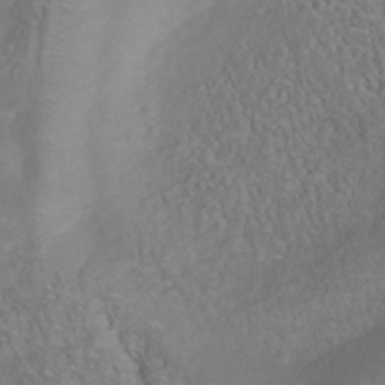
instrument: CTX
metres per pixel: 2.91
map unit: Nhu
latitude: -40.8786
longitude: -85.2915
